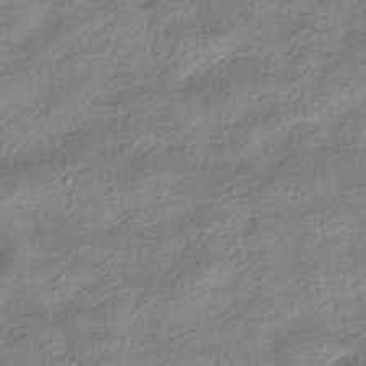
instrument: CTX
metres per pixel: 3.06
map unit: HNhu
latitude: -40.4440
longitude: 96.3306
